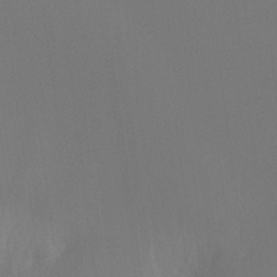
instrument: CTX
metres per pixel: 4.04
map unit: Hto
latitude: -8.1606
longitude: -50.9513
